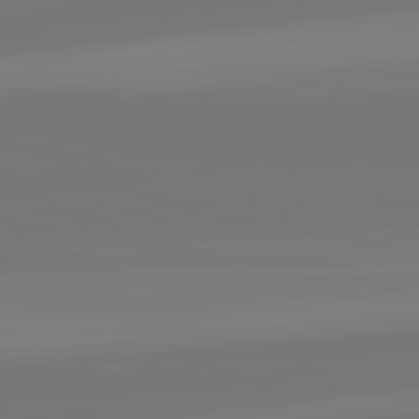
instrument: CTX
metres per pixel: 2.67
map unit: lApd
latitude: 82.1388
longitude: -176.6112
